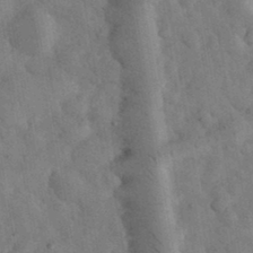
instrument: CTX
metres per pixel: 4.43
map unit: eHh
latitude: 33.9528
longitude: -68.4223
